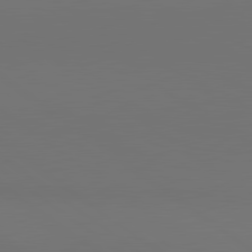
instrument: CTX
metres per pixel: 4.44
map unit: lApd
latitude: 80.9703
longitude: 153.8611
